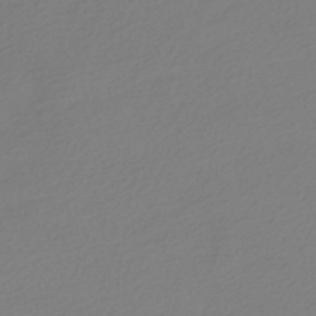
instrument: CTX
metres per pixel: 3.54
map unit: HNhu
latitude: -41.2187
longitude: 96.6141
